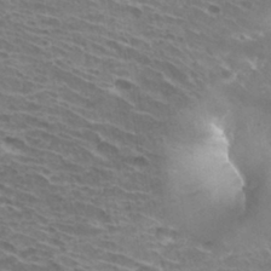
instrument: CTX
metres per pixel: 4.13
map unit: Hto
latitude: 31.2726
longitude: -41.6882
